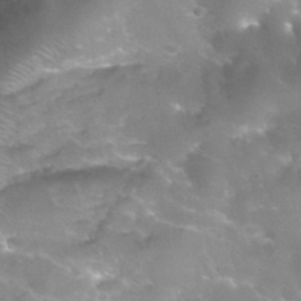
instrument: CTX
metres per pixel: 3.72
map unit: Nhu
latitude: 30.7625
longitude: -54.1389
